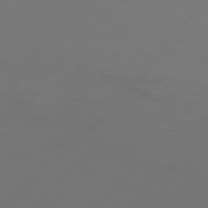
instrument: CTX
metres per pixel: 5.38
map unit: Hpe
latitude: 76.9891
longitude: -137.6127
